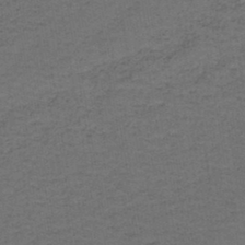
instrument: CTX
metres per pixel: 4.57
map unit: lHb
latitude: -43.5588
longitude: 53.7477
